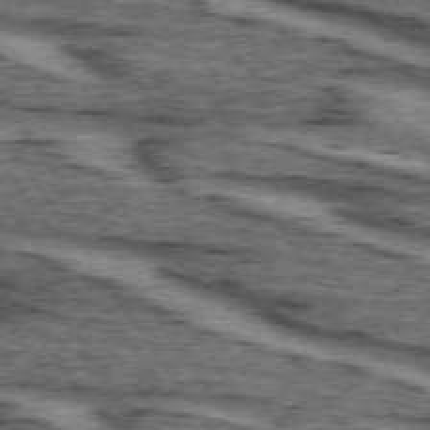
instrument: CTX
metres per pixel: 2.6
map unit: lApd
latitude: 73.7261
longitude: -73.5938
